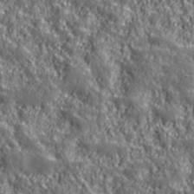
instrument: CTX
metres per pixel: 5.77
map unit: eHh
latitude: 42.6868
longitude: -91.2348
